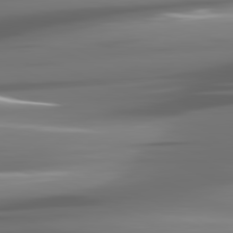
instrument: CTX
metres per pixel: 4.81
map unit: lApd
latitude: 81.4615
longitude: -142.3278
